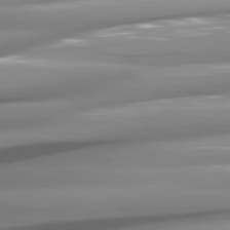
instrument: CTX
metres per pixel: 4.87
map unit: lApd
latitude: 81.0458
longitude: -145.2915
